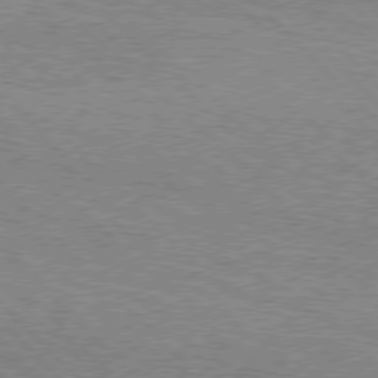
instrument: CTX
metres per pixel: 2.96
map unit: Hpe
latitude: 76.6490
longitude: -153.2348
